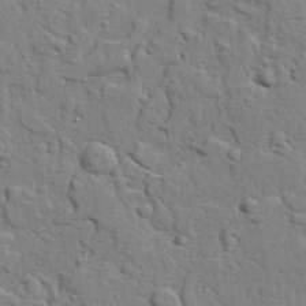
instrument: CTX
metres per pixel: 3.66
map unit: lAvf
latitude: 22.8380
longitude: -110.1956
